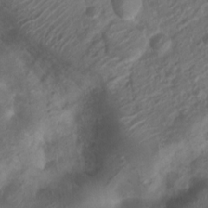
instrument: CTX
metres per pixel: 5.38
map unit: Nhu
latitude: 6.9325
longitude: -21.5938
